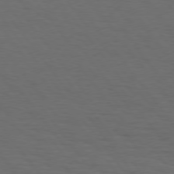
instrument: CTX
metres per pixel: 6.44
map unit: Hpe
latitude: 75.4049
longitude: -130.9136
